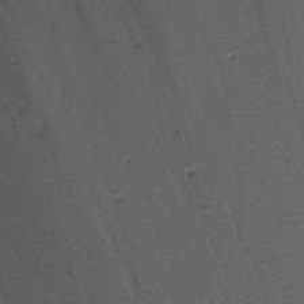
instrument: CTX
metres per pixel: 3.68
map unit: Nhu
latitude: -3.8800
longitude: -84.8191
